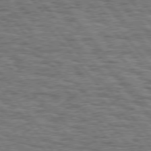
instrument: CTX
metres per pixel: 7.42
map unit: Hpe
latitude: 76.0255
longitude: -137.2159
